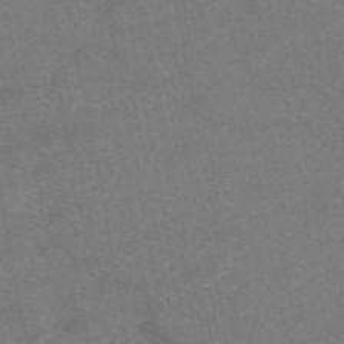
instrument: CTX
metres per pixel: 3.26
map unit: eAb
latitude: 47.7261
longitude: 120.4251
